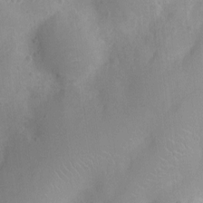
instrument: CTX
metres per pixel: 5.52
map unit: Ht
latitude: -9.0864
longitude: -21.6127
